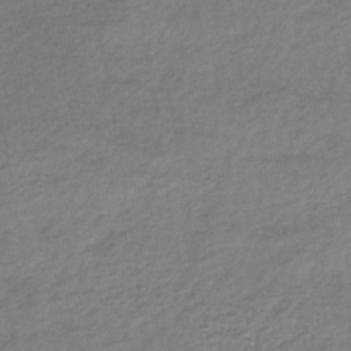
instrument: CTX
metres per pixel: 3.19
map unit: lHb
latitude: -40.0661
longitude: 69.1809
